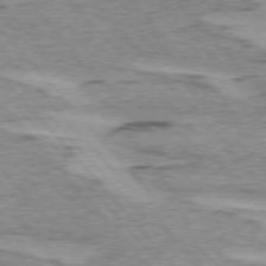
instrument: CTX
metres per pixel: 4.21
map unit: lApd
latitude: 75.1025
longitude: -78.0444
